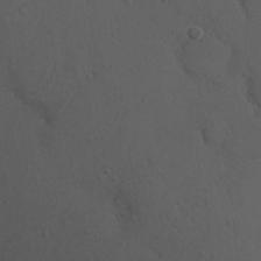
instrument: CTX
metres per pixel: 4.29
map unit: Nhu
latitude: 22.2522
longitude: -72.1578
